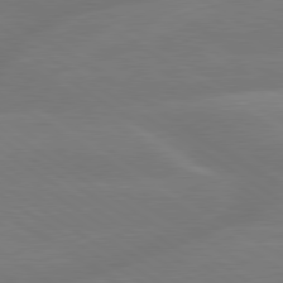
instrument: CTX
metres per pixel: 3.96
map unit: lApd
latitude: 79.4616
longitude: -150.2333
